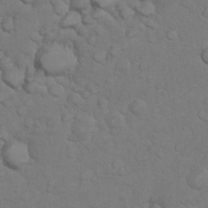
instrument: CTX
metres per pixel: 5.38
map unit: Nhu
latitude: 10.0444
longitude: -24.6112
